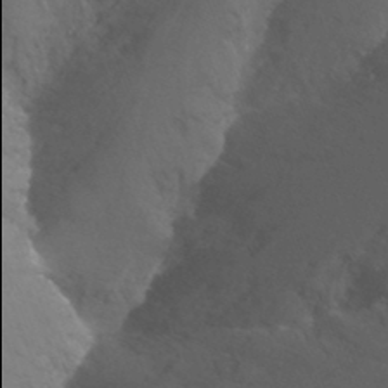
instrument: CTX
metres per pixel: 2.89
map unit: Nhu
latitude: -13.5210
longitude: -65.9906
